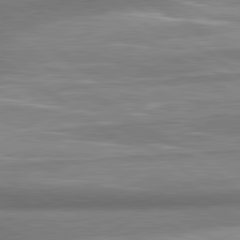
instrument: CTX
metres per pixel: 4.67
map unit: lApd
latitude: 81.4237
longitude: -176.2144
